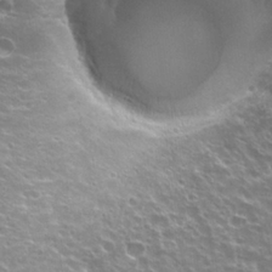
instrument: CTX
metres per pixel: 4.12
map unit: Hto
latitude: 23.1214
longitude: -32.3845
